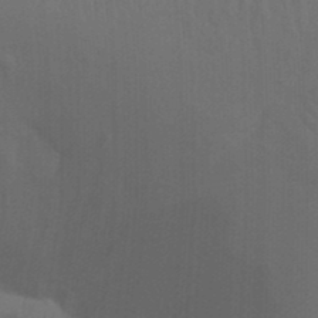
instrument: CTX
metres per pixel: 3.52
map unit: Nhu
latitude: 21.7639
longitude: -73.4049
